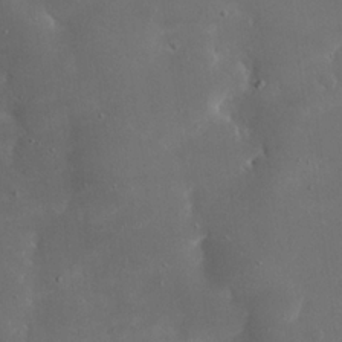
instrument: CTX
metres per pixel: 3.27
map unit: eHh
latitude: 20.4034
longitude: -68.6869
